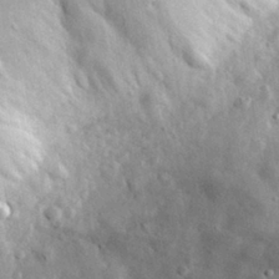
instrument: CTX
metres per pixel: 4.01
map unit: eHh
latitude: 30.8947
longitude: -73.8773
